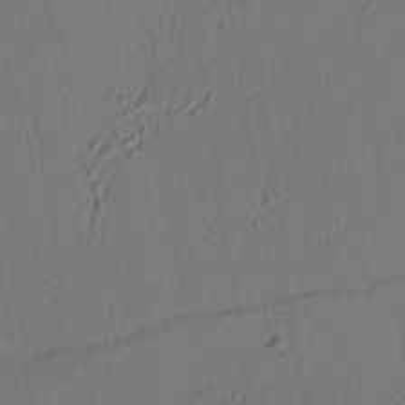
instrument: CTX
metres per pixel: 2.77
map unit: lAvf
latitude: 8.4223
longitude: 166.6329
